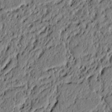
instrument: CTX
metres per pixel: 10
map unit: lAvf
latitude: 6.6301
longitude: 167.4076
